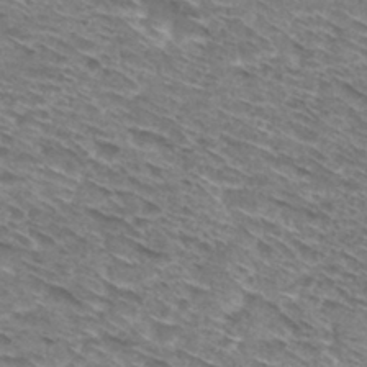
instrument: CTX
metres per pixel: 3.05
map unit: Hto
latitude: 30.3090
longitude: -46.0255
